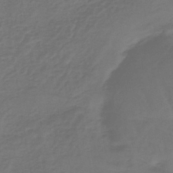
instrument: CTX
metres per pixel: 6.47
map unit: lHb
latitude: -42.8408
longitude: 65.7478
